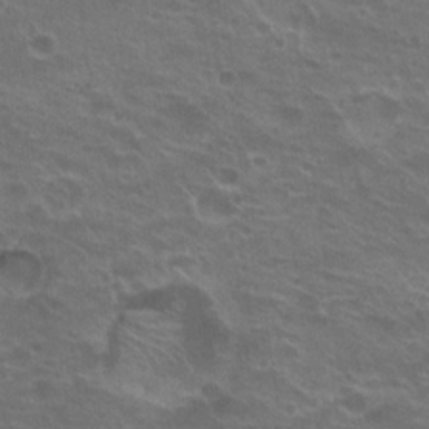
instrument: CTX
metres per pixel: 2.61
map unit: Hto
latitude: 22.1200
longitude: -40.8002
